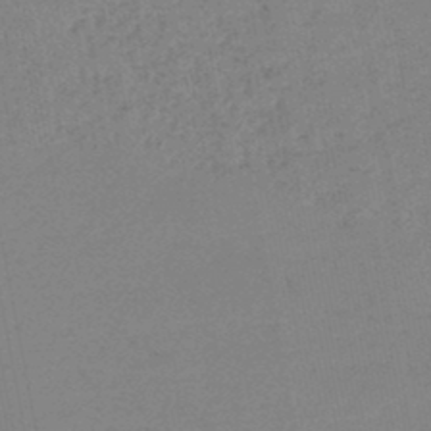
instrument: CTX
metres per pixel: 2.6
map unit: lHb
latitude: -46.4629
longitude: 69.4643
